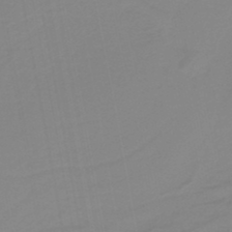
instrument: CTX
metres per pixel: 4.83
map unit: HNb
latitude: -37.1053
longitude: 55.3510
